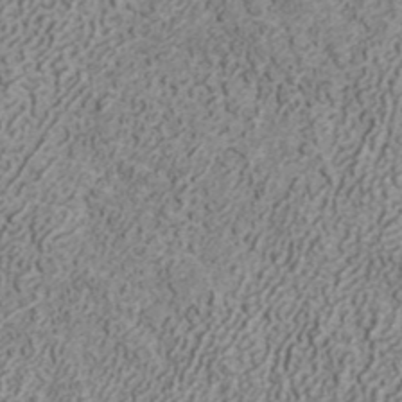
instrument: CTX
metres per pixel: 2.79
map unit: ANa
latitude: 41.8016
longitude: 30.5762
